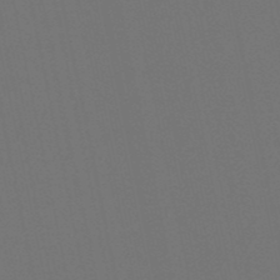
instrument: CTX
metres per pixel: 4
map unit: lHb
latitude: -51.3321
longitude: 80.3307
